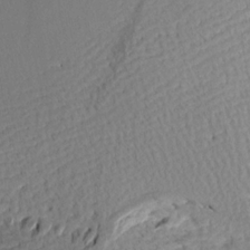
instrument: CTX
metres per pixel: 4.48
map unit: Aa
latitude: 19.3481
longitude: -144.6679
